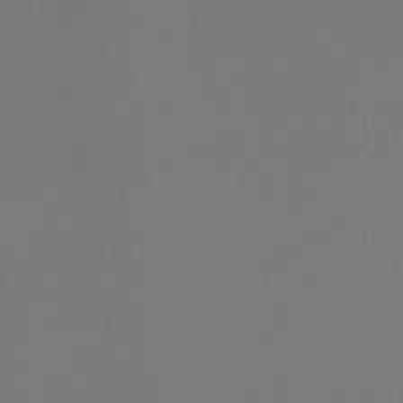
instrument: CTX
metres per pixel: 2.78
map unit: Nhu
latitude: -8.0472
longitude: -52.3656
